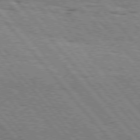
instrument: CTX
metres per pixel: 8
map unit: Hpe
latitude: 75.5749
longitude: -153.9150
